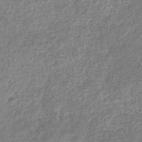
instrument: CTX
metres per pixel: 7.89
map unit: eHb
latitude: -37.1242
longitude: 80.2173
